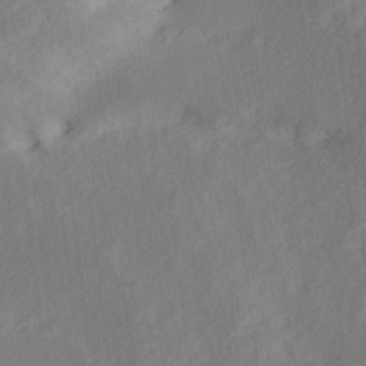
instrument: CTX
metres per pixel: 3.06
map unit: Hve
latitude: 13.7639
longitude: -91.7828
